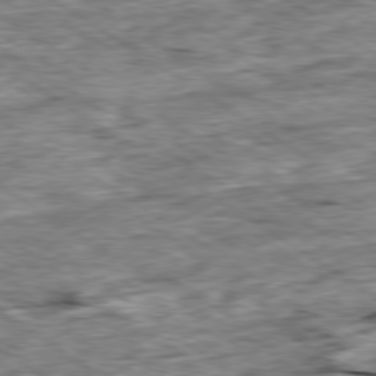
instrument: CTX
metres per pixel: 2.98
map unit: Ap
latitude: -79.8611
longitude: -85.2726
